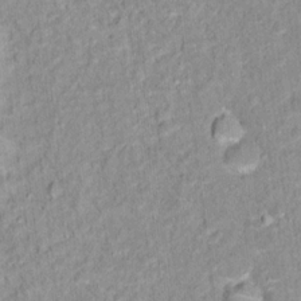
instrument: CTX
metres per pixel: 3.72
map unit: Hto
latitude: 16.0822
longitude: -36.4412
